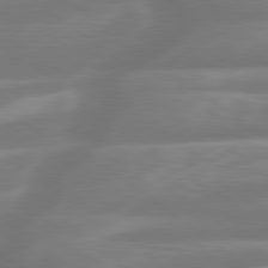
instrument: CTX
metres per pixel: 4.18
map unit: Hpe
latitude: 79.2348
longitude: -126.5168
